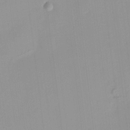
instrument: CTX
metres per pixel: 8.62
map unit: HNhu
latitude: 11.4427
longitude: 9.6155
